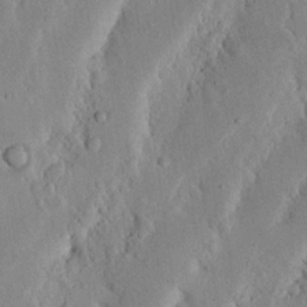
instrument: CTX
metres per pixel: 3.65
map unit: Nhu
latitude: 19.7449
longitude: -75.0836
